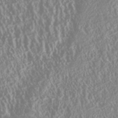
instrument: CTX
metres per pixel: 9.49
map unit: Nhu
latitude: -40.7841
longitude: -84.3278
